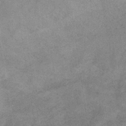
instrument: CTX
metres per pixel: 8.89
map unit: HNb
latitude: -33.1998
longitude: 57.0297
